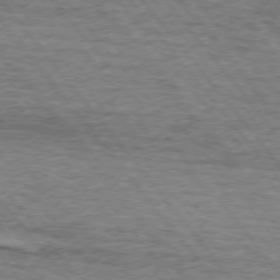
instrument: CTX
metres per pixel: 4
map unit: lApd
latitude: 73.8773
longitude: -77.2159
